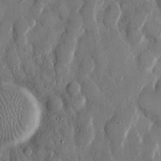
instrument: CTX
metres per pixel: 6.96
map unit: eHh
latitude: 13.0648
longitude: -69.1214
